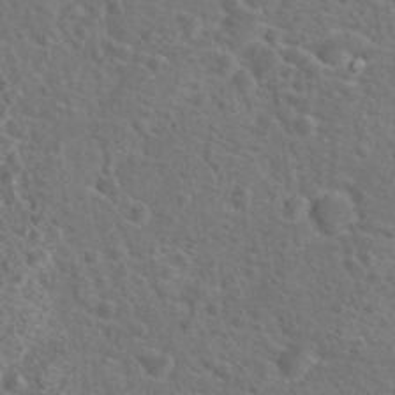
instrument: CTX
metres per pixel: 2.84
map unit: Hto
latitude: 19.2537
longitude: -42.5168
